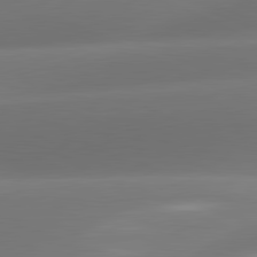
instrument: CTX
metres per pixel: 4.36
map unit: lApd
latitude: 81.5371
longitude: -160.1767
